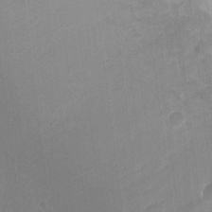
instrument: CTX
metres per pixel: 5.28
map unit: Hto
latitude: 17.1970
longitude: -36.9703
